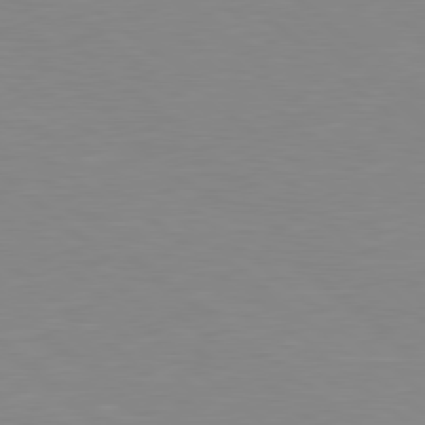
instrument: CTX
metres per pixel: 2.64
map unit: lApd
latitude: 79.1026
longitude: -176.1389
